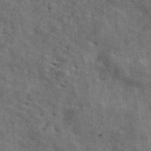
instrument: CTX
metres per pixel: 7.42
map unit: ANa
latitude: 49.7261
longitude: -80.9136
